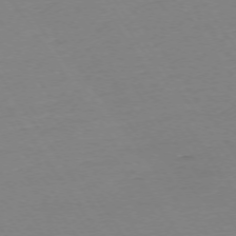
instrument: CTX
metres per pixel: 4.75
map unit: Ap
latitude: -74.2929
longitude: -81.0080
